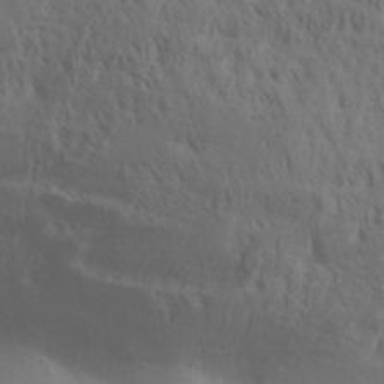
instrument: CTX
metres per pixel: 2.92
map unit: Aa
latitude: 30.6491
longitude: -140.0822
